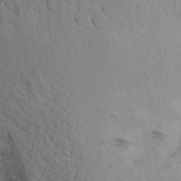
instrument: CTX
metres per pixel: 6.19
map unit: Aa
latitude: 28.2711
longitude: -132.1200
